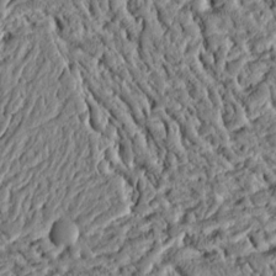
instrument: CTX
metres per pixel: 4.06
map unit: Ht
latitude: 10.4979
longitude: -75.3104
